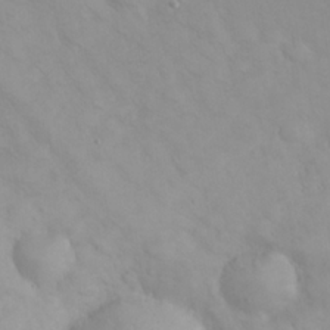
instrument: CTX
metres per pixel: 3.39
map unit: eHh
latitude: 25.4237
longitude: -63.9717
